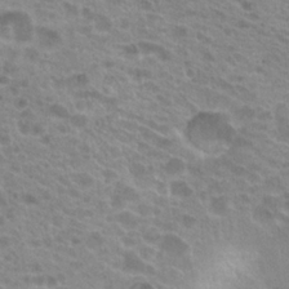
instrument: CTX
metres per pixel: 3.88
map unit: Hto
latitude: 21.3104
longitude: -38.3656
